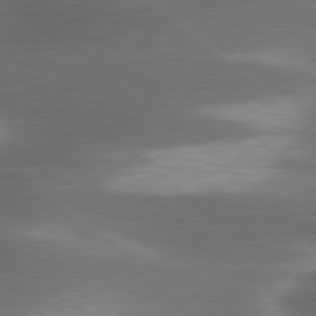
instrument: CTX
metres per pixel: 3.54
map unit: lApd
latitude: 79.9717
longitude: -116.9892
